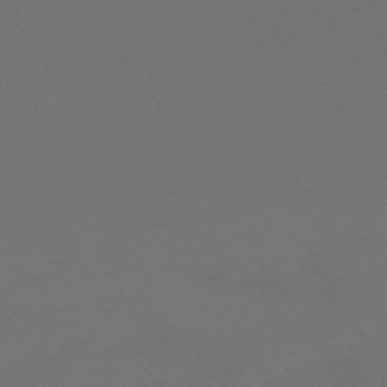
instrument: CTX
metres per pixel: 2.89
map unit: lHb
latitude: -47.6155
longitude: 65.5588
